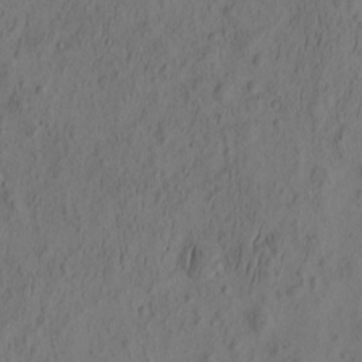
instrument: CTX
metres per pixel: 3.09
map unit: eHh
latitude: -2.3873
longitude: 16.6897
